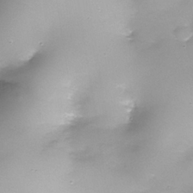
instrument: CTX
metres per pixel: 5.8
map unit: Nhe
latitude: -37.7666
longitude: -147.8962
